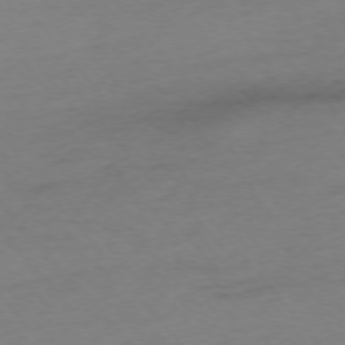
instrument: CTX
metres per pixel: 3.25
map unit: Ap
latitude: -75.5777
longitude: -72.2334
